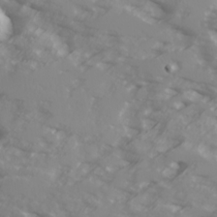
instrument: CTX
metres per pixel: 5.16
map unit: Ave
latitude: 17.4993
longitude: -129.3670
